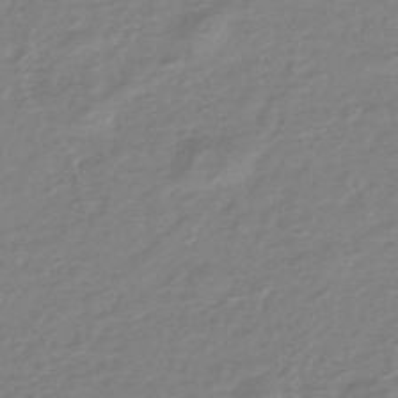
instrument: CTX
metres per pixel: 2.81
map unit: eHb
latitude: -45.4832
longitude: 89.6155
